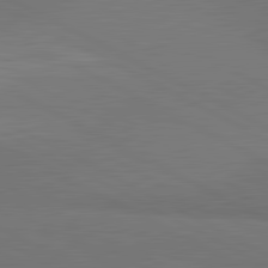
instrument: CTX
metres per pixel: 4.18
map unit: lApd
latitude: 81.8772
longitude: 159.7288
